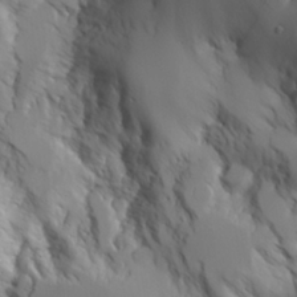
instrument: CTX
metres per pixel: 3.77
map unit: Aa
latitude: 25.7260
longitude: -127.2348
